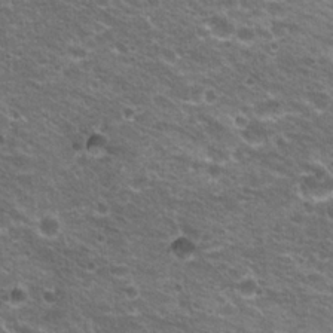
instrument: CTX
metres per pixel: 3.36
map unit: Hto
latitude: 21.8017
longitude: -33.0270
